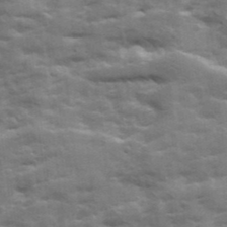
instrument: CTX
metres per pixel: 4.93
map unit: Ave
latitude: 19.4426
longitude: -129.9906
